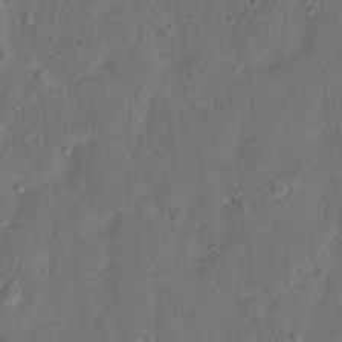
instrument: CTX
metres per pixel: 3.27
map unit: Ht
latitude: 14.6869
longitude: -37.3293
